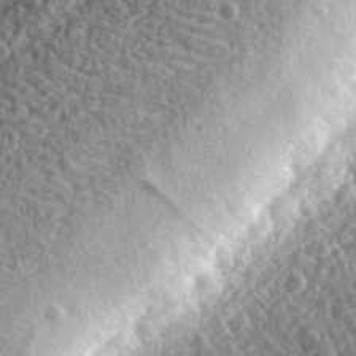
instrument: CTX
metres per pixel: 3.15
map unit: eHh
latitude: 34.5734
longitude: -79.5938
